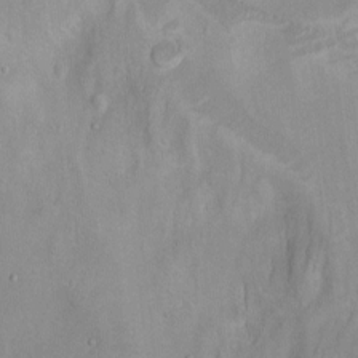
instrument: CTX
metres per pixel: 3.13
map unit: Ht
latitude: 0.5923
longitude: -37.4049
